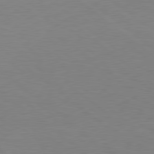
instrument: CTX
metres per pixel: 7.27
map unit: lApd
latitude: 79.0459
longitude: -95.5749
